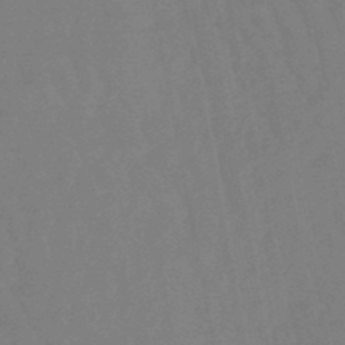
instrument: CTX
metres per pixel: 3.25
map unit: lHb
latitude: -47.4832
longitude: 80.1984
